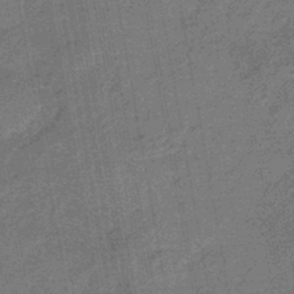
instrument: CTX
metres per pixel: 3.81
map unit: eHb
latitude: -45.5588
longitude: 87.1053
